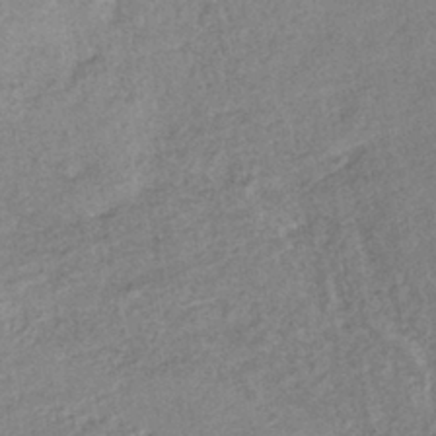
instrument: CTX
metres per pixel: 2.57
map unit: lHb
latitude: -40.1606
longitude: 70.9920
